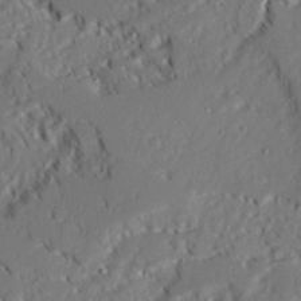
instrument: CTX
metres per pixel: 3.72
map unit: Ave
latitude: 22.8947
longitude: -131.7639
